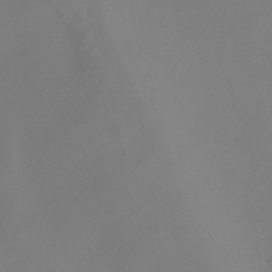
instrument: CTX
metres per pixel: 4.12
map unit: HNhu
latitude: -41.3132
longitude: 106.6897
